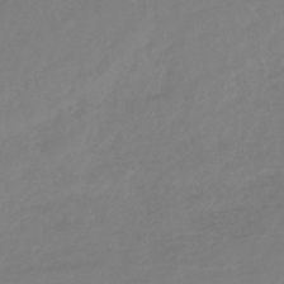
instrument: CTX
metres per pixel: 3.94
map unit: lHb
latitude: -44.8975
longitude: 68.3684
